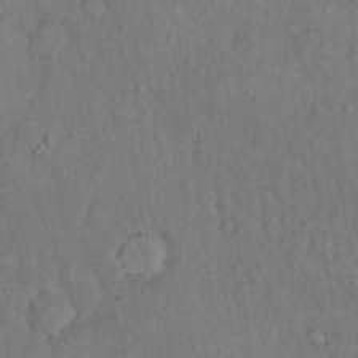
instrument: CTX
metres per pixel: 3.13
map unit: Hto
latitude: 14.5924
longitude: -61.6505
